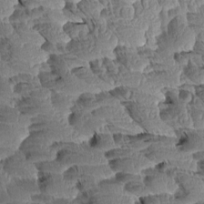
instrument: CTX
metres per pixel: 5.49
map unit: Aa
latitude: 8.8191
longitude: -133.3104
